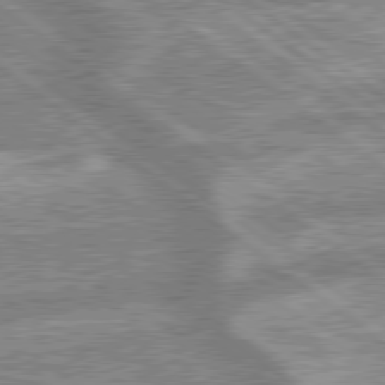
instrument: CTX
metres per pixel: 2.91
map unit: lApd
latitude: 79.4616
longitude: -168.3279
